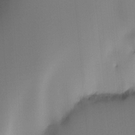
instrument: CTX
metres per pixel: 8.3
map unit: Ht
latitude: -16.5952
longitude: -48.8191
